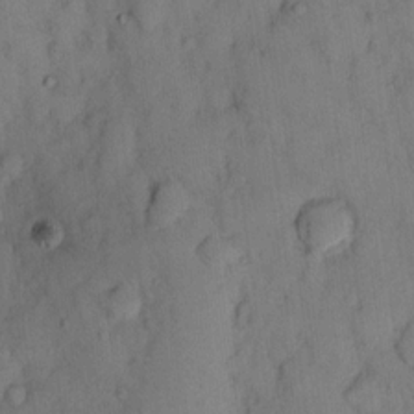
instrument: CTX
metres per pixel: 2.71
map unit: eHh
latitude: 13.5371
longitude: -62.8947
